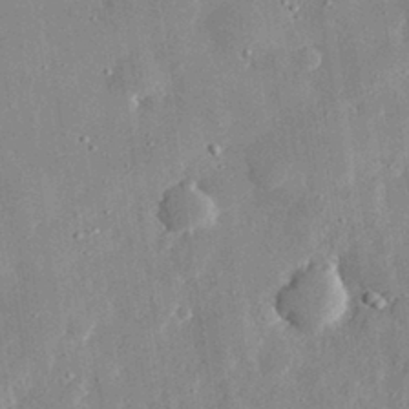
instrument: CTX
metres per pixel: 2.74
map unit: lHvf
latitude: 31.7450
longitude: -89.7828
